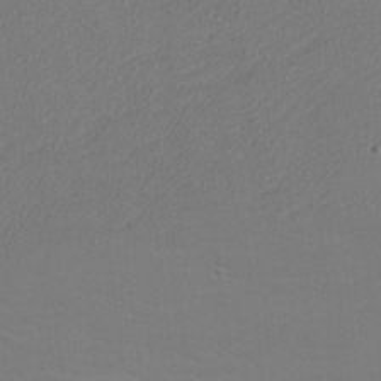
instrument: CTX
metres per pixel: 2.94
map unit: lHvf
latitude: 25.0269
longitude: 140.8597
